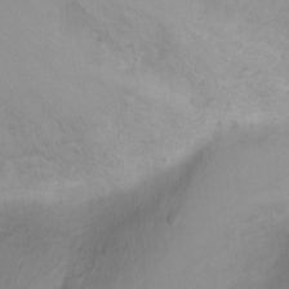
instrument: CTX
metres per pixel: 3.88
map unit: Ht
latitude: 1.2348
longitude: -36.2901
